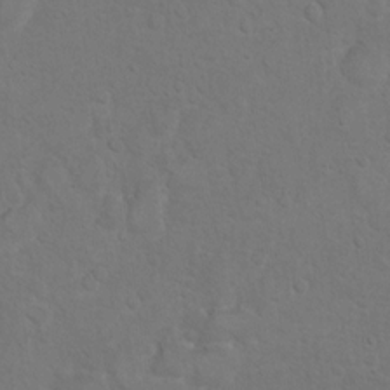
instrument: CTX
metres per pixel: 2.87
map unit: Hto
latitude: 10.5546
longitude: -35.9906
